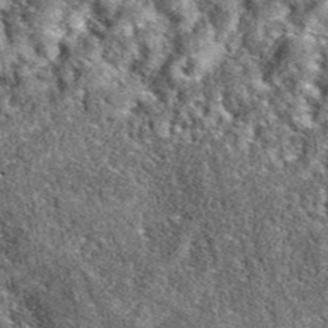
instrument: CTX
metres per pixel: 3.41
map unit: eAb
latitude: 38.3467
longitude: 110.4440
